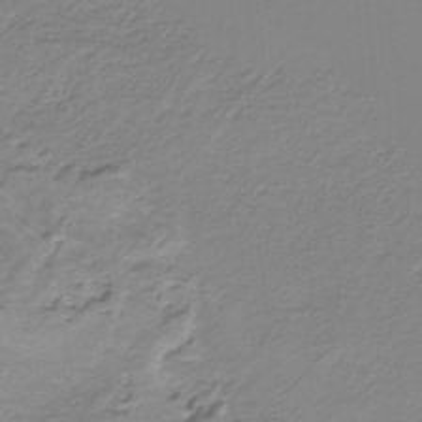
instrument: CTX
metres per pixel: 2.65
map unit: HNb
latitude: -34.6518
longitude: 57.8233
